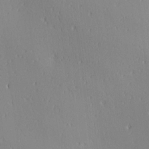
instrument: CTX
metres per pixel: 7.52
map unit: Ave
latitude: 2.9702
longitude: -114.2711
